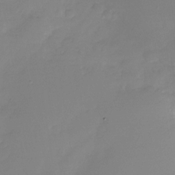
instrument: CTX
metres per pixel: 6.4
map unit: Nhu
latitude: -29.0487
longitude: -63.6883
